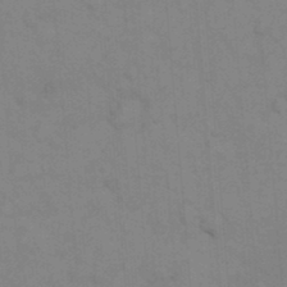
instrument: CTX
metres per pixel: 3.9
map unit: eHh
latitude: 18.2522
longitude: -64.0822
